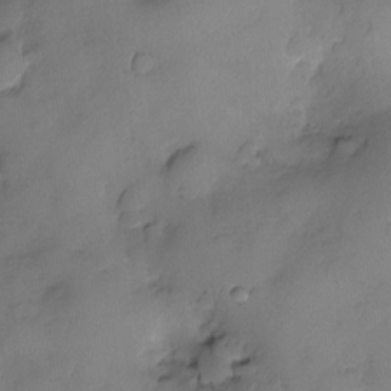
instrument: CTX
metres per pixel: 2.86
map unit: eHh
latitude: -23.5021
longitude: 15.4833
